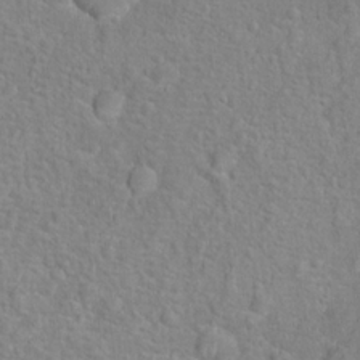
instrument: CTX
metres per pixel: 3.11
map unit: Hto
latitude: 16.8569
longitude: -41.8205
